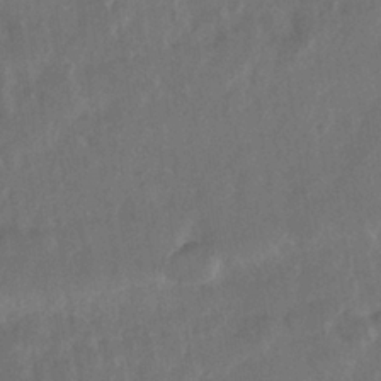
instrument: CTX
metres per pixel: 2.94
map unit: Nhe
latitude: -36.6140
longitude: -176.5545
